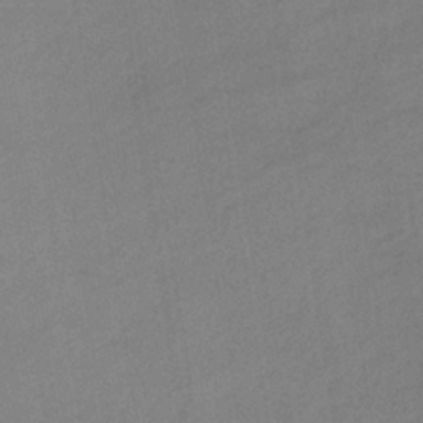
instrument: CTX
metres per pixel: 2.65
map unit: lHb
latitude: -36.9541
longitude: 68.6896
